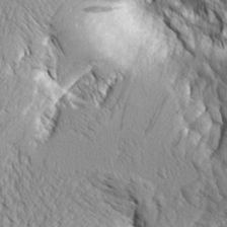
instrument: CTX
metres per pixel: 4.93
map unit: Aa
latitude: 7.8961
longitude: -129.2915
